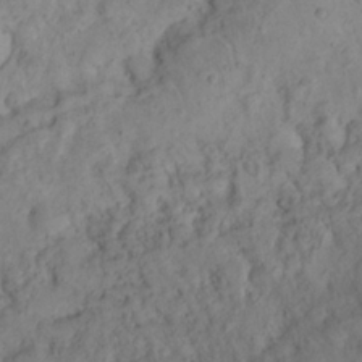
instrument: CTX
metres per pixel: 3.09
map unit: Nhu
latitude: 22.0255
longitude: -71.6127
